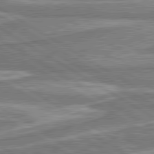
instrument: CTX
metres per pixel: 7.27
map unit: lApd
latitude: 80.4979
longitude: -177.1970
